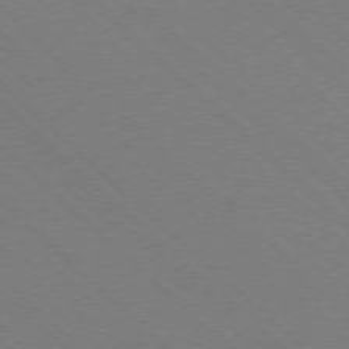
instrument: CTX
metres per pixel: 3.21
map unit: Ap
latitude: -77.3510
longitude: -65.6883
